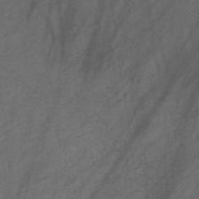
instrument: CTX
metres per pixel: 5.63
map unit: HNb
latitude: -32.1039
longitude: 63.6344
